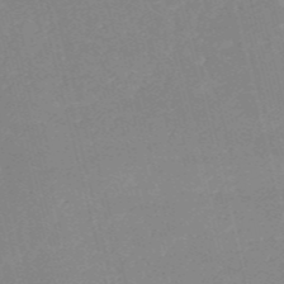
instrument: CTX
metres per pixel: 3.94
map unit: HNb
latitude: -53.1053
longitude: -36.9325
